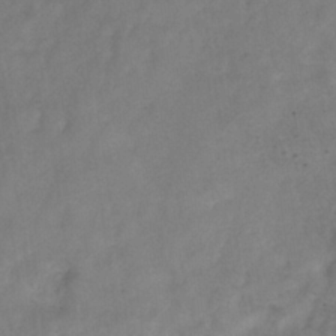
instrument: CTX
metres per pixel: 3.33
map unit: Hve
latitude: -33.0676
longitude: 89.6722
